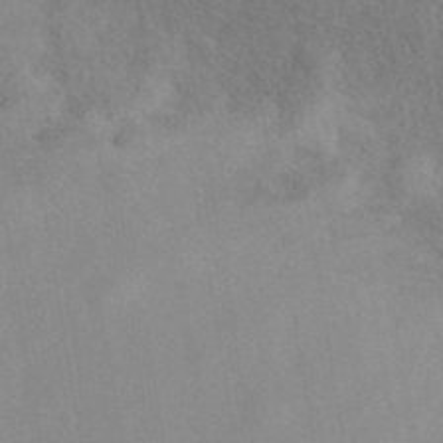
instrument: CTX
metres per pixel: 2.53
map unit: eAb
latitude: 40.1199
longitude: 108.4062
